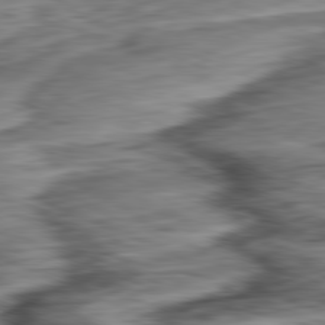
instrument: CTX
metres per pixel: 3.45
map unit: Ap
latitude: -81.7856
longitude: -71.1403
